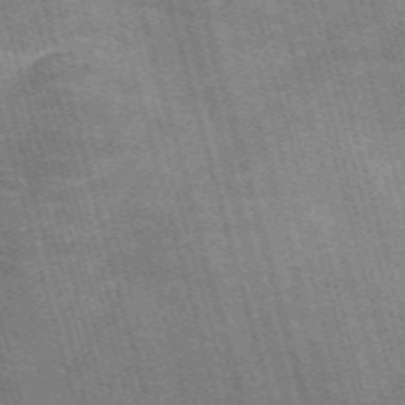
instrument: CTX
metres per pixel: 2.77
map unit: Nve
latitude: -59.2942
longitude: 65.7478
